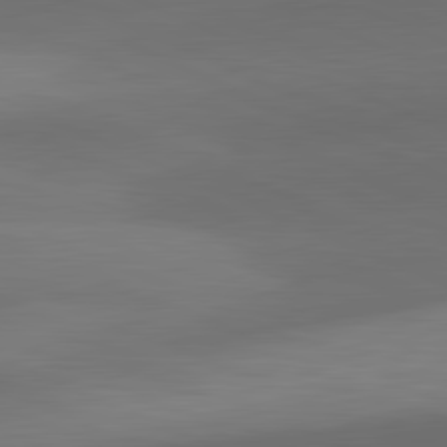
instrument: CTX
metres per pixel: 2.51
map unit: lApd
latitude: 81.6316
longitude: 130.5951
